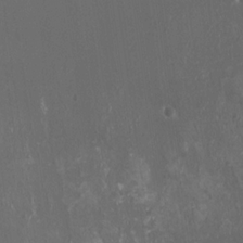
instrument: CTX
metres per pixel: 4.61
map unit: HNhu
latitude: -0.0472
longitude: 4.5007
